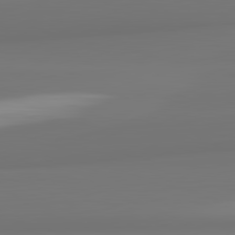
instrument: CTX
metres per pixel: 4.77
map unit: lApd
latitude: 82.0822
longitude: 175.0108
